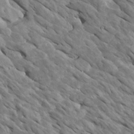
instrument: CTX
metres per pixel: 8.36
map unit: Htu
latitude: 1.9528
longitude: 143.0864
